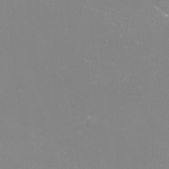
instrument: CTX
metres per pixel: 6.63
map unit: eHh
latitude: -12.5952
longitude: -59.9906
